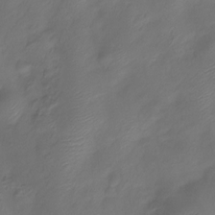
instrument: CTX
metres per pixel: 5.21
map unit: Htu
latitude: -13.8800
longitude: -44.9513
